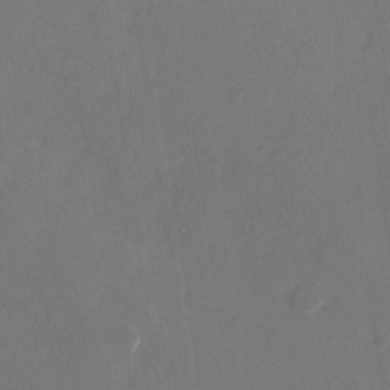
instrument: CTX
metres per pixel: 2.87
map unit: Nhu
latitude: -28.2740
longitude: -65.9717
